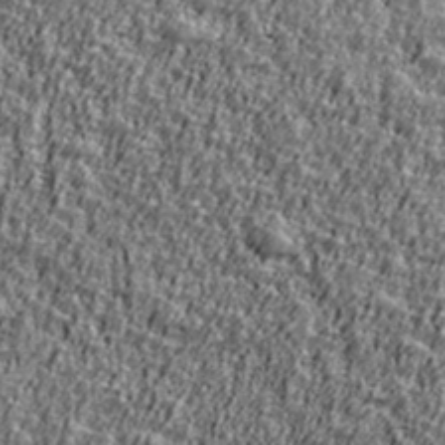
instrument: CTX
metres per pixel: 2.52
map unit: Ave
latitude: 41.9339
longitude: -112.0633
